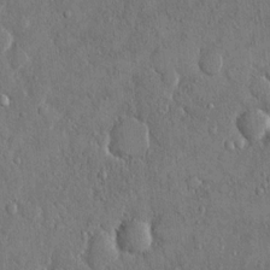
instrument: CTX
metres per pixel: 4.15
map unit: eHh
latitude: 14.7813
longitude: -68.3845
